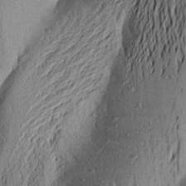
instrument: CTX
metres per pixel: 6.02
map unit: Aa
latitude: 22.4790
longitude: -149.3293
